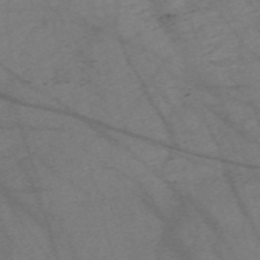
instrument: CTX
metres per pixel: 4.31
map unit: Nve
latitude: -59.5021
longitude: 64.2740
